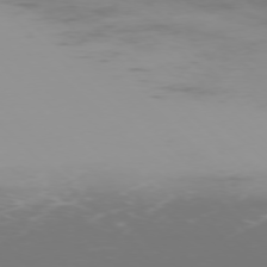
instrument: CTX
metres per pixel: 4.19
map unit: Ap
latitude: -76.5763
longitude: -74.7624
